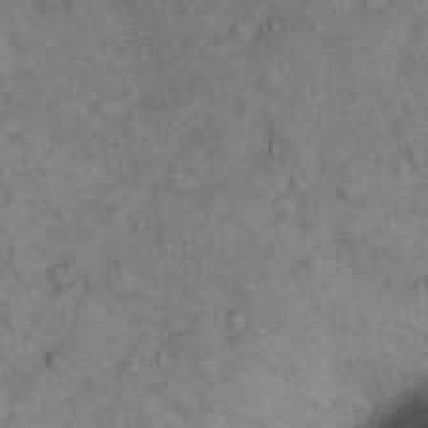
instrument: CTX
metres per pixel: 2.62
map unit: Hto
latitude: 8.5735
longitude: -59.2537
